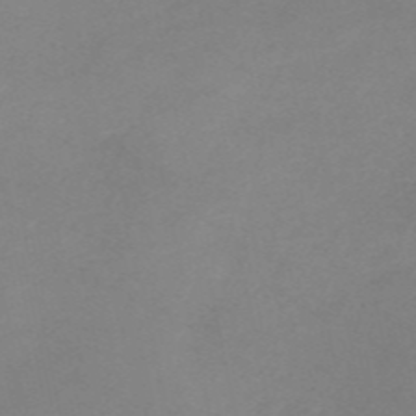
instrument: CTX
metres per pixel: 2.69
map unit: HNb
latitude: -54.7841
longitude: -48.5924
